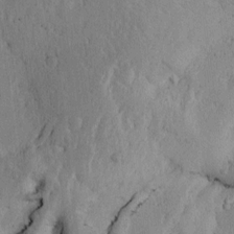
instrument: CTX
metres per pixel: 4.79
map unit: Htu
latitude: -3.4454
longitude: 169.0864
